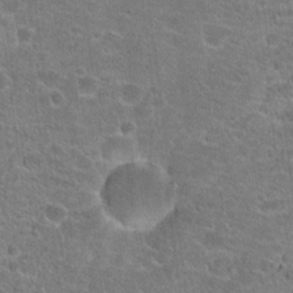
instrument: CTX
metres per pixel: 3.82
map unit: Hto
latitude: 20.5546
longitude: -43.2348
